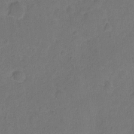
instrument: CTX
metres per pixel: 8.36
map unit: Hto
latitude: 4.8191
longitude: -61.4237
